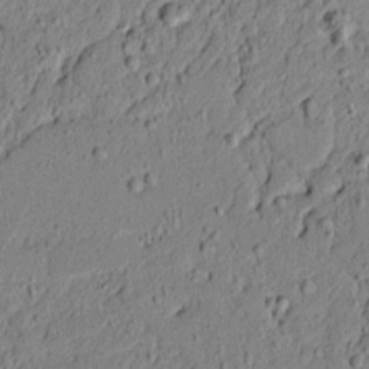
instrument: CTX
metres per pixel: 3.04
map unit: lAvf
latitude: 5.3293
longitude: 167.6155
